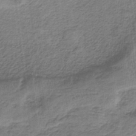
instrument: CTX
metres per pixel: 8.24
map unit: HNb
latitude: -35.8422
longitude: 55.6344
